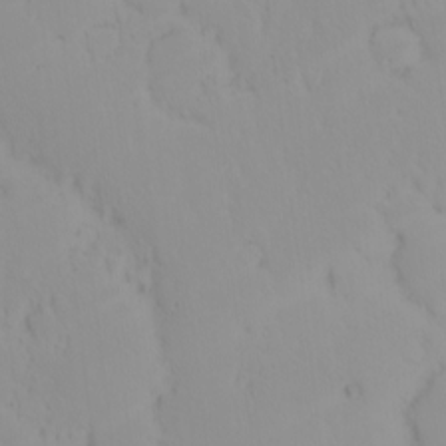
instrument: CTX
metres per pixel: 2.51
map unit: eHh
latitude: -1.6155
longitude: 20.0850
